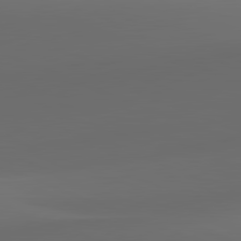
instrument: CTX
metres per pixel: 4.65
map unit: lApd
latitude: 81.9150
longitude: 131.7666
